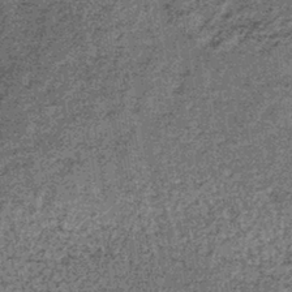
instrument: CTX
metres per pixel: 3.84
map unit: lHb
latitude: -39.3131
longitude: 66.5952
